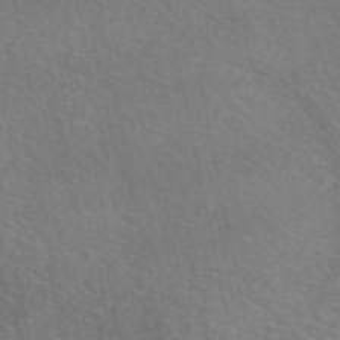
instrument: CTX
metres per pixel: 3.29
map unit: eAb
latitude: 51.0080
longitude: 111.0486
